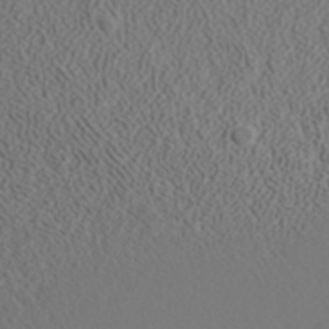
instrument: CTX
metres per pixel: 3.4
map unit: ANa
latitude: 42.5357
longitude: 28.6330
